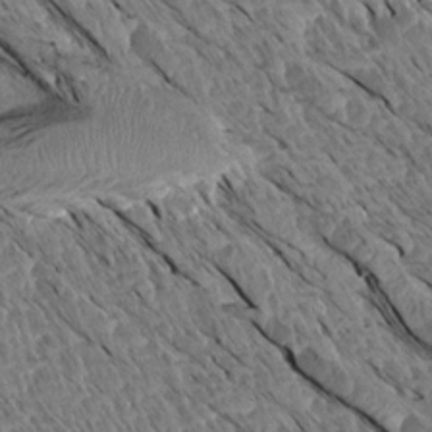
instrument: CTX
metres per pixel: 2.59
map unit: Aa
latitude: 14.4412
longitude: -141.0836
